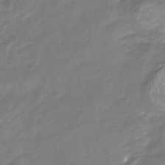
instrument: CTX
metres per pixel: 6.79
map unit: Nhu
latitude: -22.8030
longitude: -57.1781
